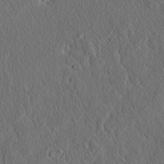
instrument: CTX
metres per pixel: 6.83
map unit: lAvf
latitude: 7.6694
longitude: 167.0108
